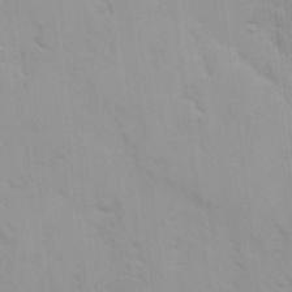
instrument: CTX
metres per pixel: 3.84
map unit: Ave
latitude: 9.1403
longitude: -103.5560
